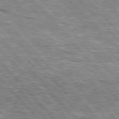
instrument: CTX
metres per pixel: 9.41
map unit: lApd
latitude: 76.0822
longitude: -75.0458
